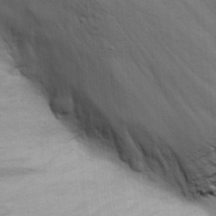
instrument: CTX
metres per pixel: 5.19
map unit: eHh
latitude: 28.3089
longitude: -75.2915
